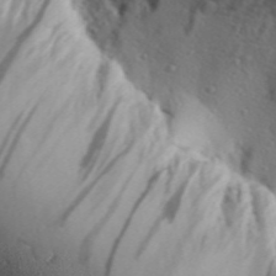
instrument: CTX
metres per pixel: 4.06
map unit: Aa
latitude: 30.3468
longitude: -136.1767
